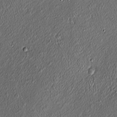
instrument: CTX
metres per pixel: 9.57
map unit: Htu
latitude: -6.8408
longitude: 159.7289
